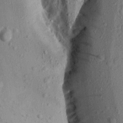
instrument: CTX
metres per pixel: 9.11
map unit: Aa
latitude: 14.1200
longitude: -144.3467
